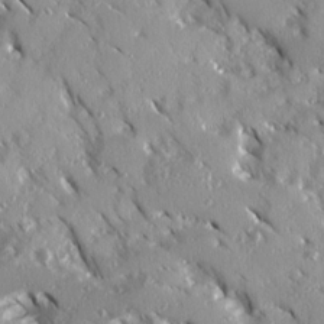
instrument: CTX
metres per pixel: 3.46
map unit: Ave
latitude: 14.8380
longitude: -130.8569
